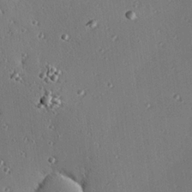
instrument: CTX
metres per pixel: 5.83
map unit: eHh
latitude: 23.3671
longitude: -91.1214
